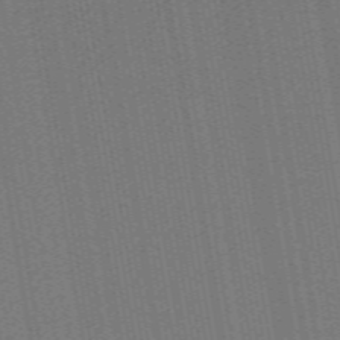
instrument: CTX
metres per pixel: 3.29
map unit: ANa
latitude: 51.9528
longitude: -70.8947
